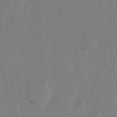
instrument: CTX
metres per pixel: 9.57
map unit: Hto
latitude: 8.6302
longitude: -34.8947
